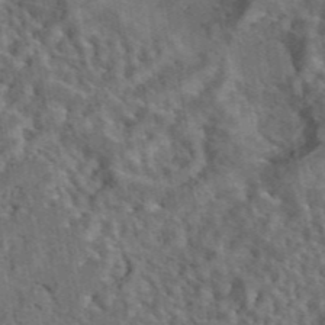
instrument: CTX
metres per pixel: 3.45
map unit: eAb
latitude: 43.8961
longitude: 109.5021
